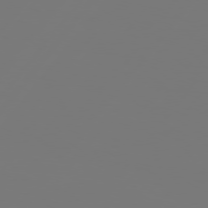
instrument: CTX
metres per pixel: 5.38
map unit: Hpe
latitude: 76.0255
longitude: -140.6679
